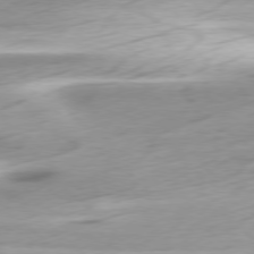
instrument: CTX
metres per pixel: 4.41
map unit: Ap
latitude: -78.3495
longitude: -71.9339
